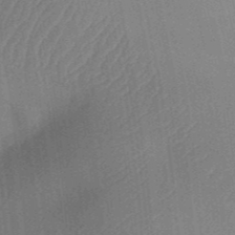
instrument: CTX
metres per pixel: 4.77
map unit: Aa
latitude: 30.7436
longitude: -142.0822
